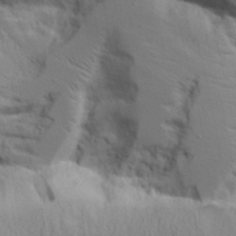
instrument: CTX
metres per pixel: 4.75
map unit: lAvf
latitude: 16.2712
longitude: -125.7071
